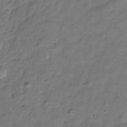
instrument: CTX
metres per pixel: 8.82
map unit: Hve
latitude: -31.5777
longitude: 90.9164
